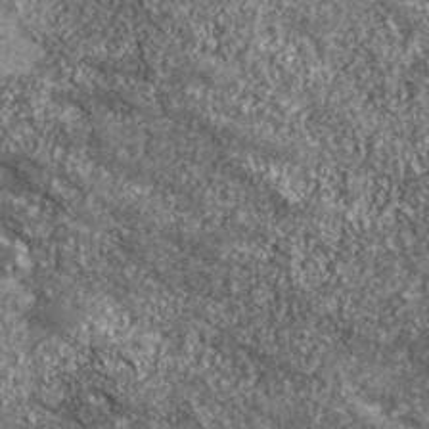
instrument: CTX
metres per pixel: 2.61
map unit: eHh
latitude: 43.0270
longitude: -90.2334
